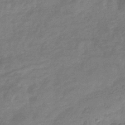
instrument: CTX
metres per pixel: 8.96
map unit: eHb
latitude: -33.9367
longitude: 79.2942
